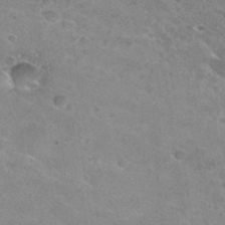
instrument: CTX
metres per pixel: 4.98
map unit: Hto
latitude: 30.1578
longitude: -46.4034
